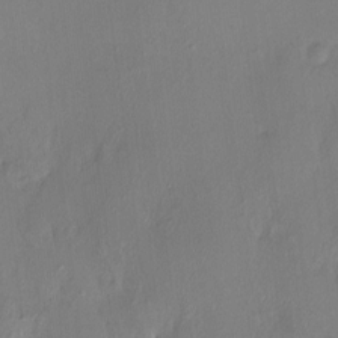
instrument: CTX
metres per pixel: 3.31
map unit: HNhu
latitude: 7.2537
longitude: 1.5588
